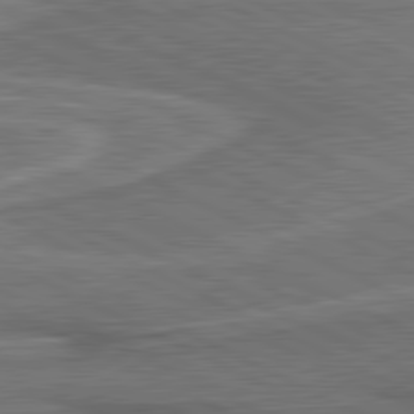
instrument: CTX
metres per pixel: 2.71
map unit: lApd
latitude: 81.1214
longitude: 140.8597
